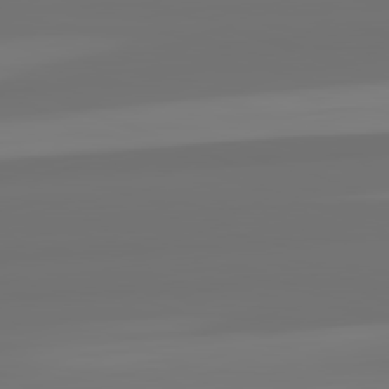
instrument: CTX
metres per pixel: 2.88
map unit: lApd
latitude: 82.3845
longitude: -177.4426
